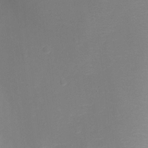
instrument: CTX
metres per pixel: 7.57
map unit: Ht
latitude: -11.8800
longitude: -23.7638
